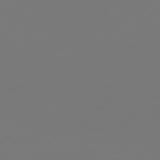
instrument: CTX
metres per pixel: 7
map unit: Hpe
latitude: 76.6112
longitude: -137.8395
